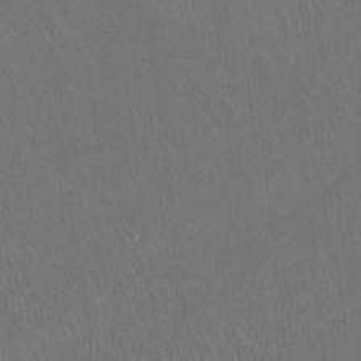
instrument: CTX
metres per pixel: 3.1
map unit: Hto
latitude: -13.2754
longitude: -41.6693
